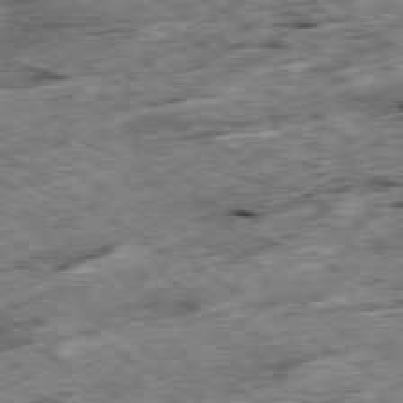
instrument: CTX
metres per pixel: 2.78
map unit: Ap
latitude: -79.7477
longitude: -84.5357
